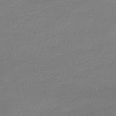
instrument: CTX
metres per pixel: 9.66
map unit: HNhu
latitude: -41.2943
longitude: 95.9745
